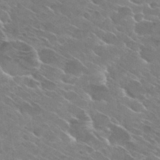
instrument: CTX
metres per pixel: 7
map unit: Hto
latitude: 29.6127
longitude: -43.8961
